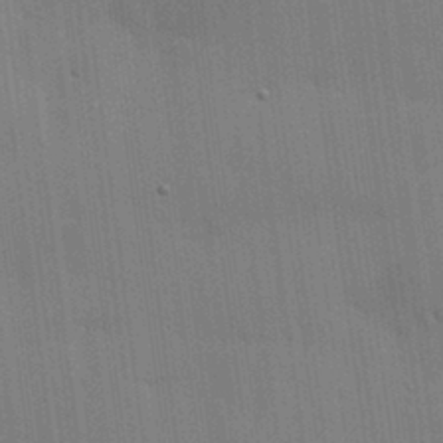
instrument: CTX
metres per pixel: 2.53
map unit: lHvf
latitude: 18.1766
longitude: -113.7072
